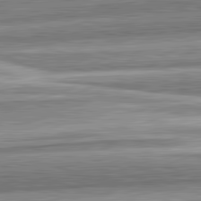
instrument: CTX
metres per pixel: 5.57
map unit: lApd
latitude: 82.7057
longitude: 167.5399
